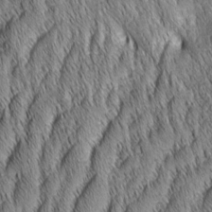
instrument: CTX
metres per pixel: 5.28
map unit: Aa
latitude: 6.7057
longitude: -131.0837
